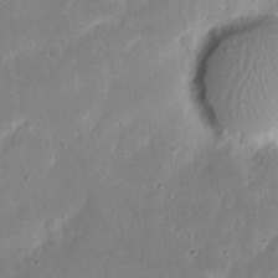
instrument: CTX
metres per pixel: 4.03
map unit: eHh
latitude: 17.4804
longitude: -72.9136
